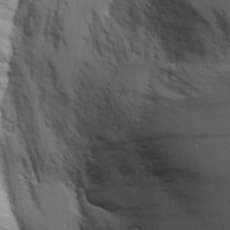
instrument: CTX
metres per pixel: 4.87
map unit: Aa
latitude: 19.4804
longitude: -125.6127
